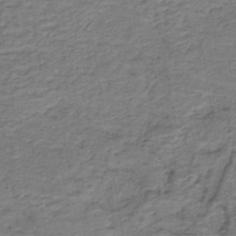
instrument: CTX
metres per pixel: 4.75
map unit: lHb
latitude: -41.8611
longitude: 53.2376
